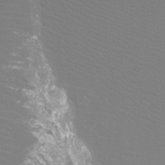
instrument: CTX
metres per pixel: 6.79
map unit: Htu
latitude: -12.7463
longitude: -71.2915
